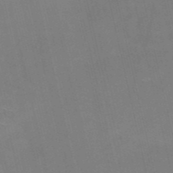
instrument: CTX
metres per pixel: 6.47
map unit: HNb
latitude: -51.9745
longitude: -45.0269
